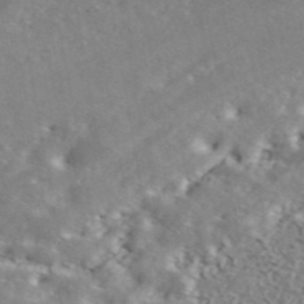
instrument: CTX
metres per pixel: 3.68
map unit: ANa
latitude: 44.1766
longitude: 47.5966
